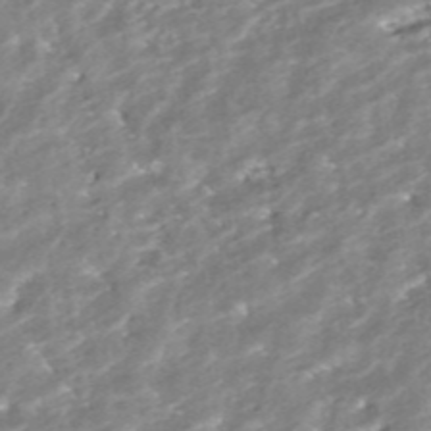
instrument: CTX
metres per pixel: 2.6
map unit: ANa
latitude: -41.2565
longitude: 103.9178
